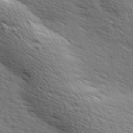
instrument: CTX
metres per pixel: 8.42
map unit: Hve
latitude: 24.2900
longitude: -97.7072
